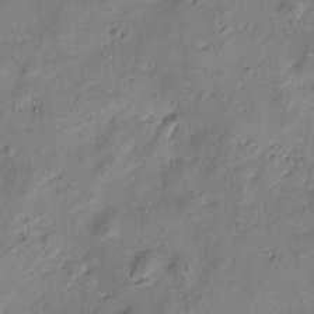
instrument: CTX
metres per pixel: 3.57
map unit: Htu
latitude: 0.4790
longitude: -175.5749
